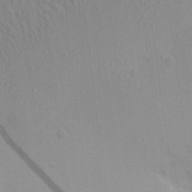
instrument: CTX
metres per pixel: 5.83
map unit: Aa
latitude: 22.7246
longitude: -139.3671
